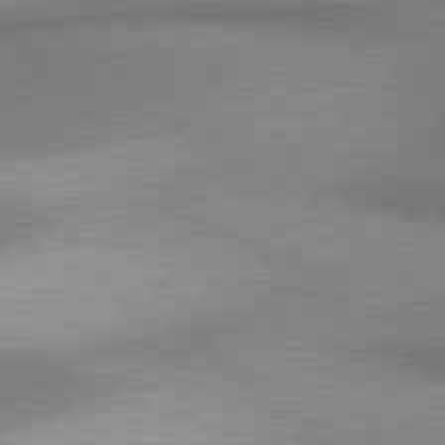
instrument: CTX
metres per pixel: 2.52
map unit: lApd
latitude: 80.7435
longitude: 164.0850
